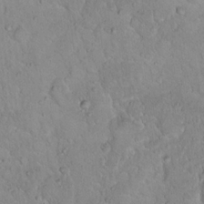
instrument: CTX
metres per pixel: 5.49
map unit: Hto
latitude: 16.2523
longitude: -40.6868
